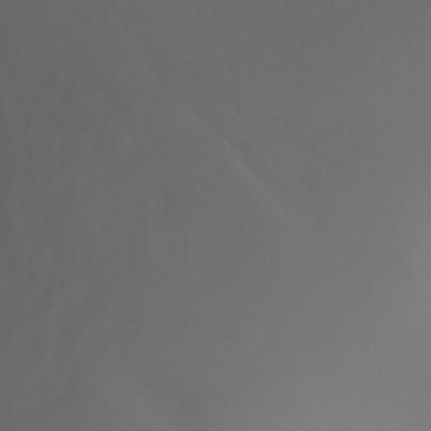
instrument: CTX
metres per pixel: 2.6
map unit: Ht
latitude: -6.5573
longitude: -26.9892
